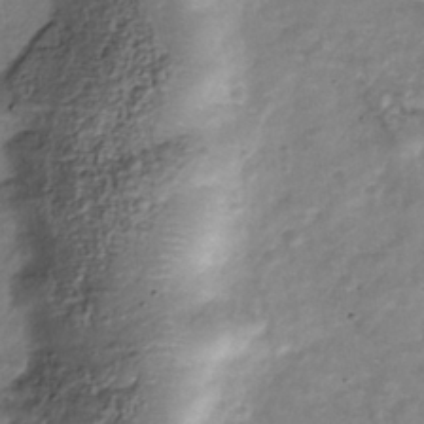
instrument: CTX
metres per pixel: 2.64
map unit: Nhu
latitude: -39.1809
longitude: -80.9514
